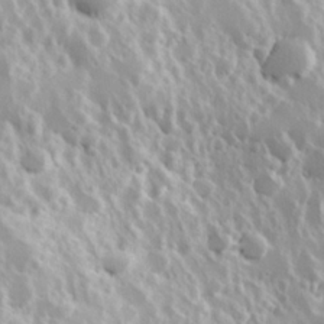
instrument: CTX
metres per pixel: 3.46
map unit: Hve
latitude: 24.3278
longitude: 145.8800
